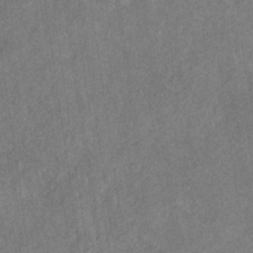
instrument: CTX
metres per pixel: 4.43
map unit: eHb
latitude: -30.2172
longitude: 68.9730
